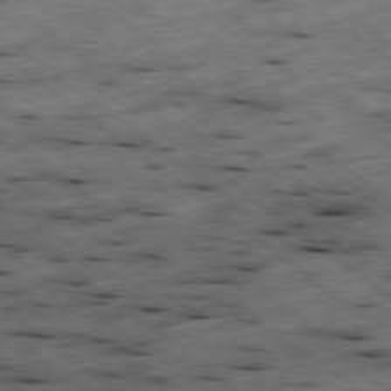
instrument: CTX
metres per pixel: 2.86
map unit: Hpe
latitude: -78.5007
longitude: -22.9136
